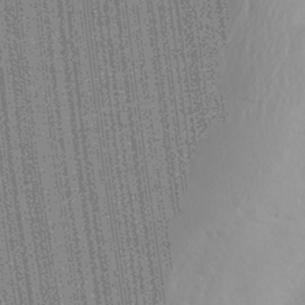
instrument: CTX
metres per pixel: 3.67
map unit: Aa
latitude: 26.7624
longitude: -147.1215
